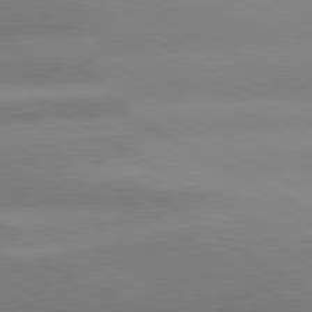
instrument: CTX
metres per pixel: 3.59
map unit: lApd
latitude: 80.1011
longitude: -153.7639
